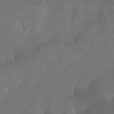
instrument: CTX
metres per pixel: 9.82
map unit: Ht
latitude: -13.9556
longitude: -44.1200
